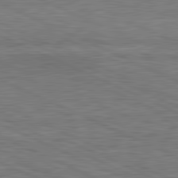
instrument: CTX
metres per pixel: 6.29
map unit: lApd
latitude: 81.5182
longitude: -167.9906
